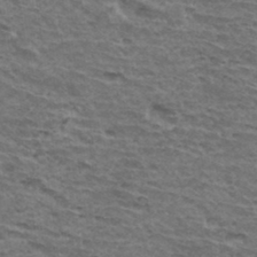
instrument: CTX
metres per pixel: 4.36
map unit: Hto
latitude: 34.5545
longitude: -43.0081
